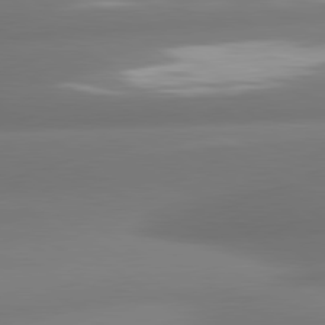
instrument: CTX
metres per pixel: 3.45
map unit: lApd
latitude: 80.6301
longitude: -164.2900
